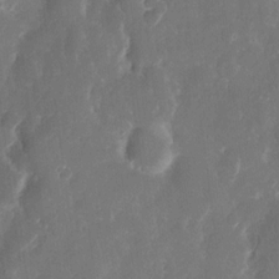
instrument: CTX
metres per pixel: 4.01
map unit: eHh
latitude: 12.6491
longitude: -73.0459
